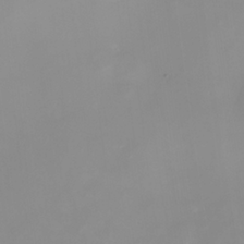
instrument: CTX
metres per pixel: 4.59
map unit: Nhu
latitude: -4.5762
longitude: -77.3481
